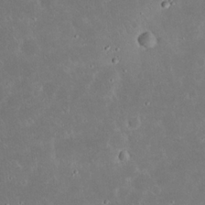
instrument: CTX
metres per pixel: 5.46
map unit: Nhu
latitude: 23.5371
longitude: -71.1214
